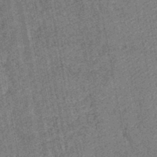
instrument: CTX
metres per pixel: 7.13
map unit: lHb
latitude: -46.2550
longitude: 68.5951
